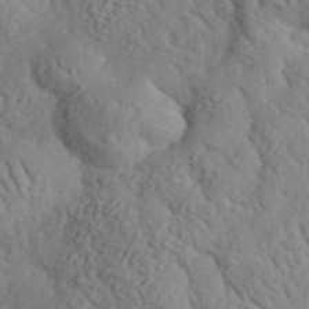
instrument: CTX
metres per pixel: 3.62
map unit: lHvf
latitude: 35.9717
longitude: -84.9703
